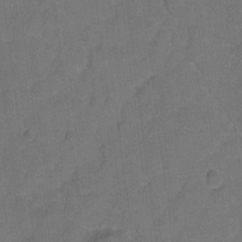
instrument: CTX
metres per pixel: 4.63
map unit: Hto
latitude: 3.3670
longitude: -32.9136
